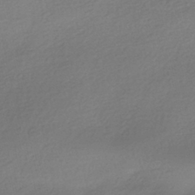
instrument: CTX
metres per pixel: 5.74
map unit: HNhu
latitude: -40.9542
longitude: 94.4818
